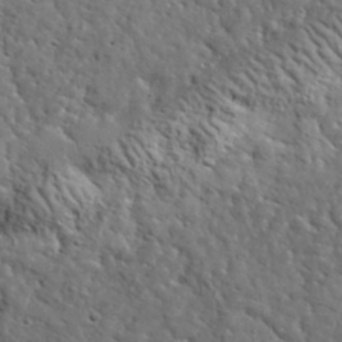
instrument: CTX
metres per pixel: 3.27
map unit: lHvf
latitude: 36.4412
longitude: -86.2333
